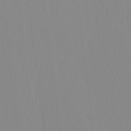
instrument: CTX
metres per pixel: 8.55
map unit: HNhu
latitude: -5.0297
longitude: 14.6330
